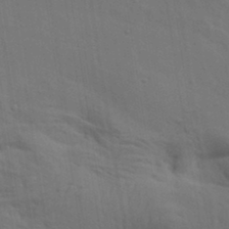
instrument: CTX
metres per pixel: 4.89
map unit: lAa
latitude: 19.0647
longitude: -138.9892
